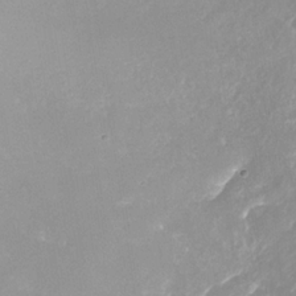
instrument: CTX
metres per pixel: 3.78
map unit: Nhe
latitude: -37.4265
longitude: -87.2915
